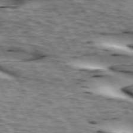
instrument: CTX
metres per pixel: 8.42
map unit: lApd
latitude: 73.5749
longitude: -54.8758
